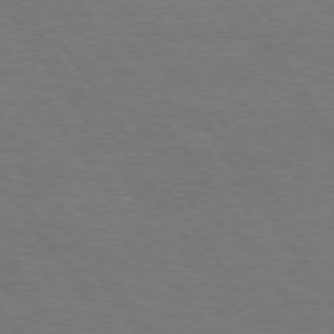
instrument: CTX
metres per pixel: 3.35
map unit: Hpe
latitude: 74.7057
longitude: -140.5545
